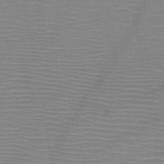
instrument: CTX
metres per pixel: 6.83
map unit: HNb
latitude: -46.5196
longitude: -40.7057
